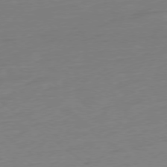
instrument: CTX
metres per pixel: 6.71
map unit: Ap
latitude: -78.3495
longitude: -76.1389
